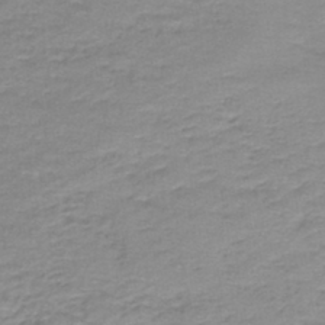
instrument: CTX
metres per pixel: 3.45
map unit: lHb
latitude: -41.6911
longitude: 58.3495
